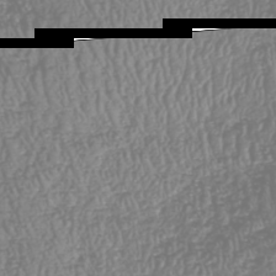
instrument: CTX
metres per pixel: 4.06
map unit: HNhu
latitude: -47.4454
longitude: 28.9353
